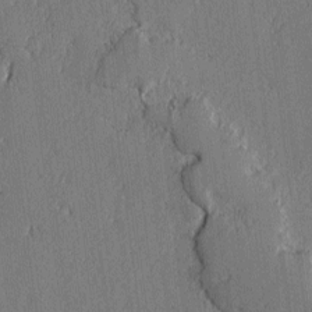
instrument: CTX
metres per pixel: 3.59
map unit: lAvf
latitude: -2.0283
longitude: -107.8772
